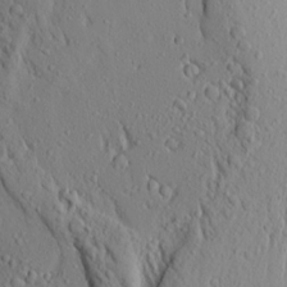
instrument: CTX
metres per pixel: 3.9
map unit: Aa
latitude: 19.0080
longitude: -148.3278
